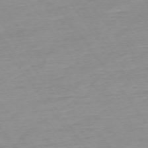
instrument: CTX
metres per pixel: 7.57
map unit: Ap
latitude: -74.6141
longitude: -83.6504
